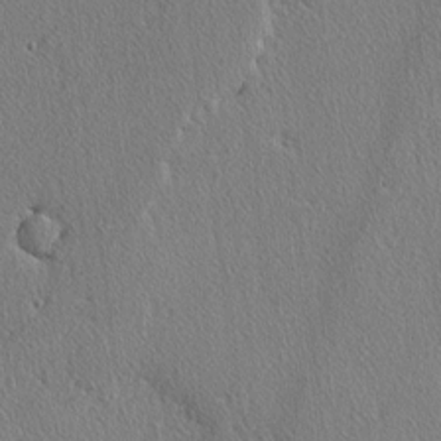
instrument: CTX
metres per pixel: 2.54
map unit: lAvf
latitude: -3.5021
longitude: -108.7813
